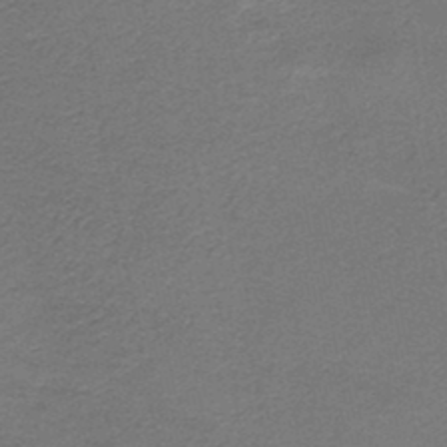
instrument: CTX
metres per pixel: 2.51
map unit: HNb
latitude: -45.1242
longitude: 52.5573
